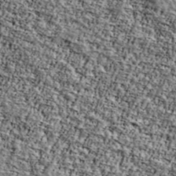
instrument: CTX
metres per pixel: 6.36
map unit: Ave
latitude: 42.1389
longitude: -110.3656
